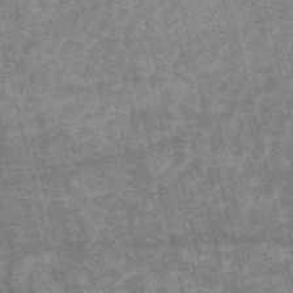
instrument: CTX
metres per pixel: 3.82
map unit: HNb
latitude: -53.8611
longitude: -43.0459
